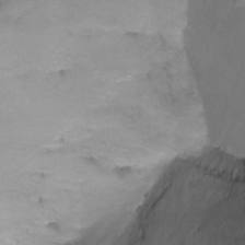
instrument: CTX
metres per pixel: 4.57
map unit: Ht
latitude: 0.4790
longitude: -35.0836
